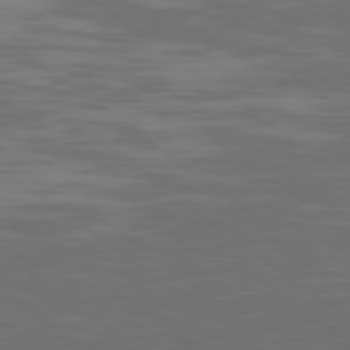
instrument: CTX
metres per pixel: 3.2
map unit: Ap
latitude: -79.0486
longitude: -103.9339
